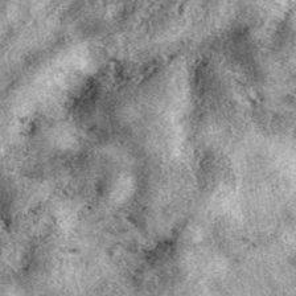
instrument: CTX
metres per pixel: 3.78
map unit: eAb
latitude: 39.6127
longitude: 111.4454
